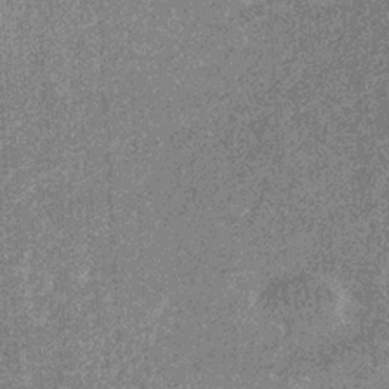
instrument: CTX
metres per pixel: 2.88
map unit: eHb
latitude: -31.7288
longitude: 69.6343
